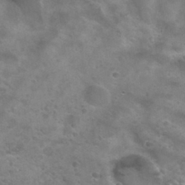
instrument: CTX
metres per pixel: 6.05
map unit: Hto
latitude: 30.4601
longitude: -46.6113
